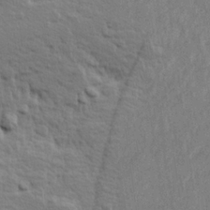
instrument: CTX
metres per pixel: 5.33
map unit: Hve
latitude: 25.1781
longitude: 144.8408
